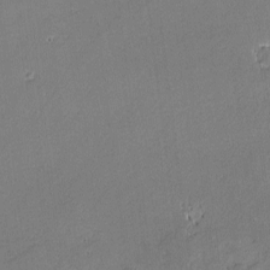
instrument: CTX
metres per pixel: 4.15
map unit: lAvf
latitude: -0.9164
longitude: -106.5735
